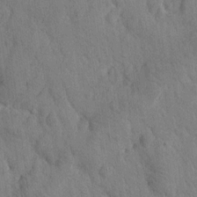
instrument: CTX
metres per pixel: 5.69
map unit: Htu
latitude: -1.1998
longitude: 174.4251
